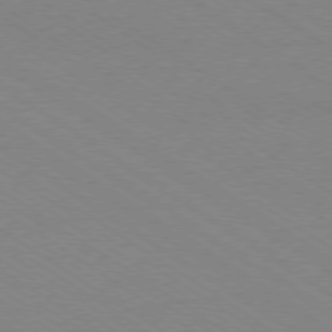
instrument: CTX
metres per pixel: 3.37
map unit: Ap
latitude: -78.8975
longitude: -84.9325
